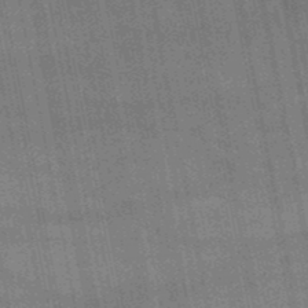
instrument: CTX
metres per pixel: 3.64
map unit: lHb
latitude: -48.7652
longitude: 73.6911
